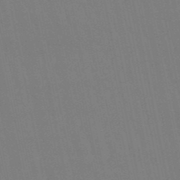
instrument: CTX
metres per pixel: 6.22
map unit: lHb
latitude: -50.3684
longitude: 70.8786
